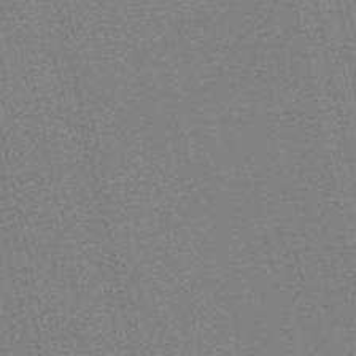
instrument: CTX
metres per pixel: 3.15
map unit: HNb
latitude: -54.5763
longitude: -41.2348
